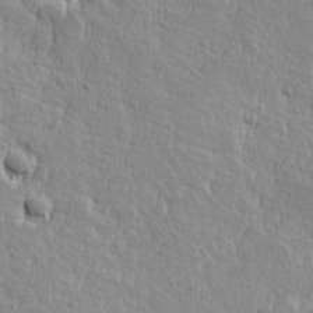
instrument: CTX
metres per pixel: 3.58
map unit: Hve
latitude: 25.1781
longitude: 144.2362
